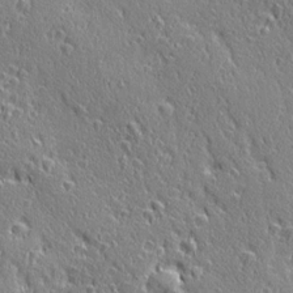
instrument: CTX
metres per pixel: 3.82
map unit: Ave
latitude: 20.9892
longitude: -136.1767
